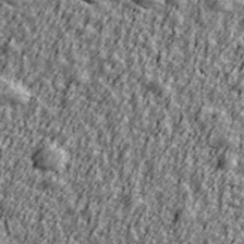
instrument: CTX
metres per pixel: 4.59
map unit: Ave
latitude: 42.4412
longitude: -113.3482
